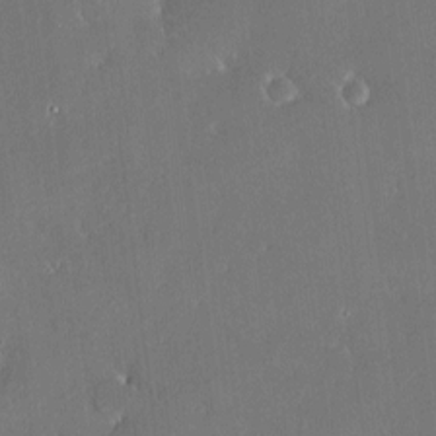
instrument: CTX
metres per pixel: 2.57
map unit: HNhu
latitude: 7.7827
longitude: 7.8044
